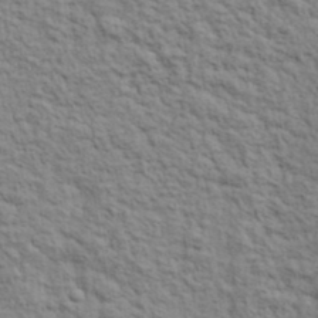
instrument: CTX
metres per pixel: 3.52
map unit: lHvf
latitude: 38.8569
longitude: -89.2159
